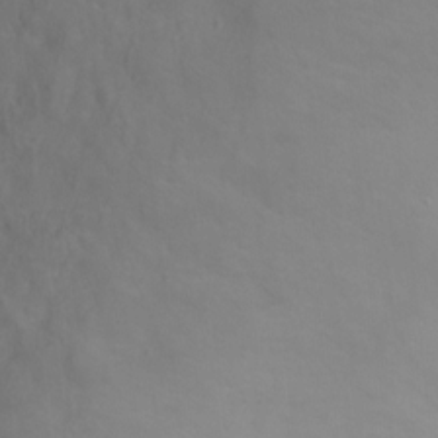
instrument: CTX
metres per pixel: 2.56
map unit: Ht
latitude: -0.8597
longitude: -33.7072
